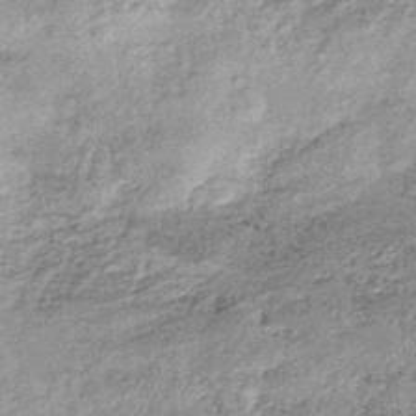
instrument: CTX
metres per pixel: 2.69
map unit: lHb
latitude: -36.9163
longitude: 66.1606
